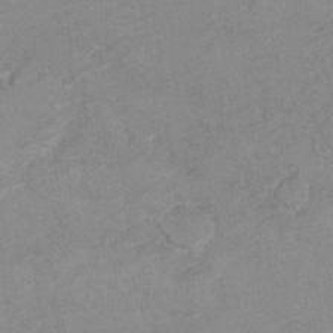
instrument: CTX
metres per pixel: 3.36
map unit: Hto
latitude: 7.4615
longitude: -35.1025
